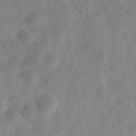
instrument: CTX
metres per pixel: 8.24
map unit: eHh
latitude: 31.5560
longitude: -75.8961
